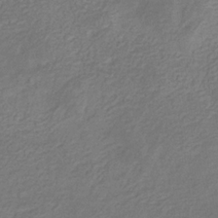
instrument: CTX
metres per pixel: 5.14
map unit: eHb
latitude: -30.8597
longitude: 71.1431
